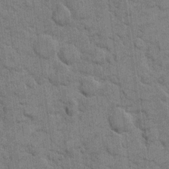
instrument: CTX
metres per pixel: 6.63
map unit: eHh
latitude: 10.8569
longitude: -65.2915
